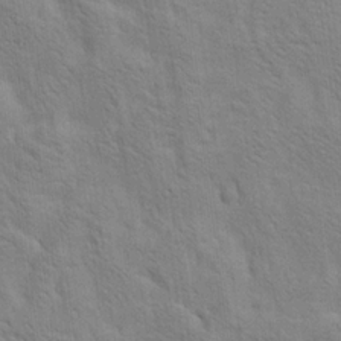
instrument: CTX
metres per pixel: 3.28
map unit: Ave
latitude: 20.4034
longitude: -140.2522
